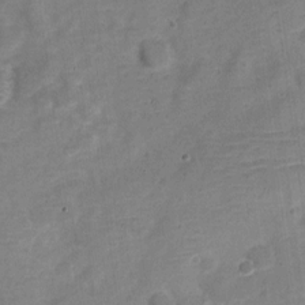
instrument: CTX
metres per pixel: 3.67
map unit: Nve
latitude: -22.7086
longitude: 105.0486
